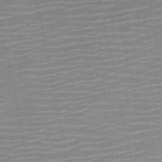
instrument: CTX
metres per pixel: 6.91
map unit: HNb
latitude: -51.1431
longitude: -47.3293
